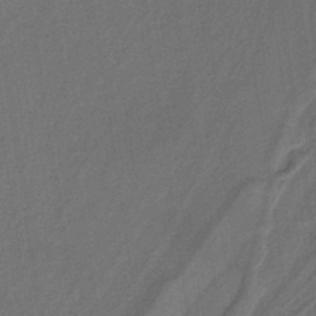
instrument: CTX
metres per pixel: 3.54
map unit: lHb
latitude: -39.4455
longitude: 54.9542
